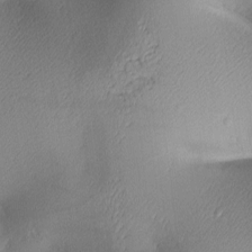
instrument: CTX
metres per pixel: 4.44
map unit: lAa
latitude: 3.4804
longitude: -117.2537
